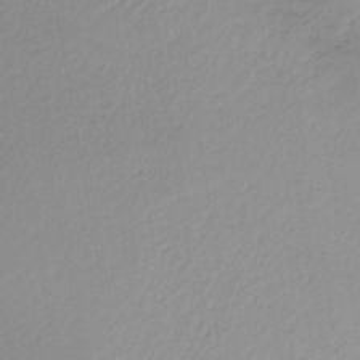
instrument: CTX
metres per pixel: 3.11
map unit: HNb
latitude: -45.1809
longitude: -42.9136
